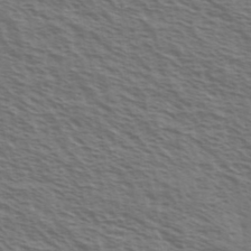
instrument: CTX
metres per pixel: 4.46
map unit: Ave
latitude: 38.1578
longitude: -111.1592
